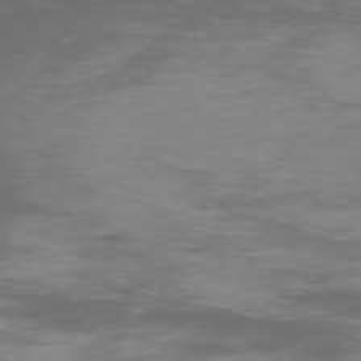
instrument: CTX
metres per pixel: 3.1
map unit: Ap
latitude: -75.9178
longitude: -68.6302
